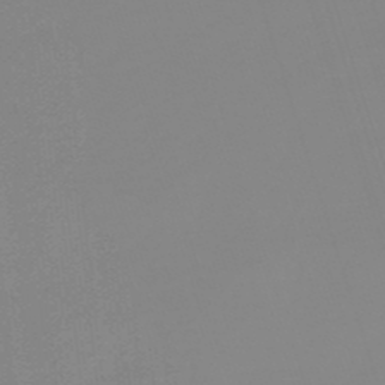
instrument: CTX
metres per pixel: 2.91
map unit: lHb
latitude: -49.2754
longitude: 81.4833
